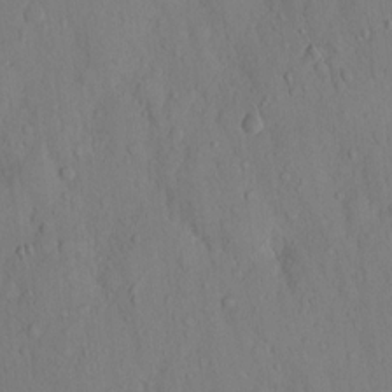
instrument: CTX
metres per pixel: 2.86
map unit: Hto
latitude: 12.6491
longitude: -56.3089
